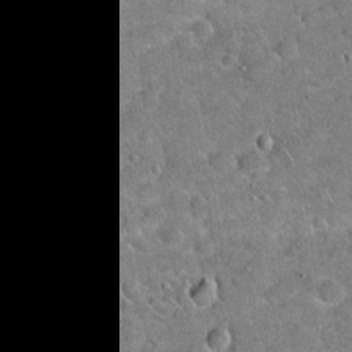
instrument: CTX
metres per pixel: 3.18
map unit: Hto
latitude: 19.1025
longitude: -50.3089
